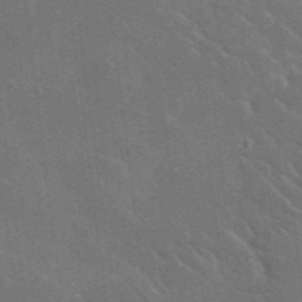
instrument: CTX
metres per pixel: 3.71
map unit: lHvf
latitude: 36.8191
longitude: -90.8758
